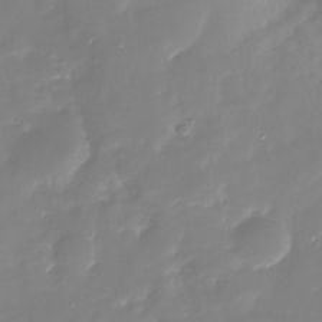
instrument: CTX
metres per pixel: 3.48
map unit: Nhu
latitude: -30.0850
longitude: -77.7449
